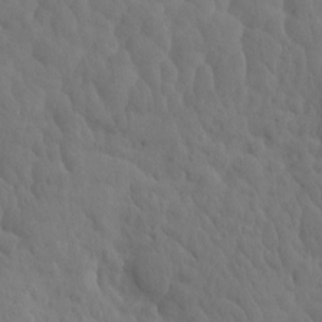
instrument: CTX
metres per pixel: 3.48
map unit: eHh
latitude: -0.8030
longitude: 14.7652
